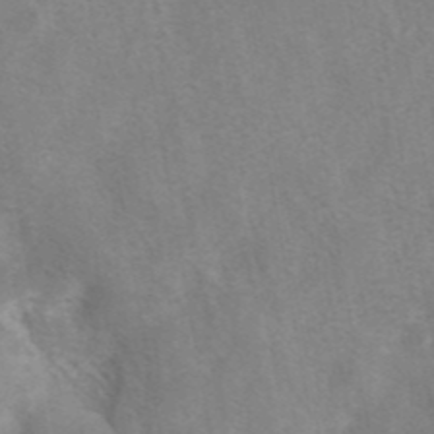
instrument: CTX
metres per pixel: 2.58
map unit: eAb
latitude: 41.7260
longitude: 106.0850
